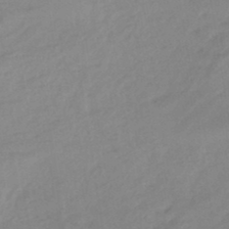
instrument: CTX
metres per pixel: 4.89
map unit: eHb
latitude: -45.5966
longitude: 85.0297
